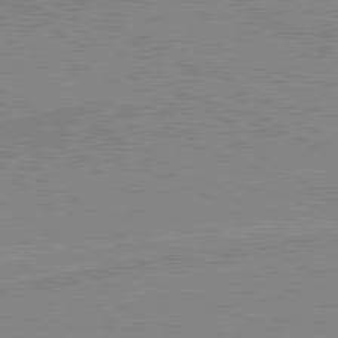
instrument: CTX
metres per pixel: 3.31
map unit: lApd
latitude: 80.1389
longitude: 170.0283
